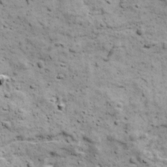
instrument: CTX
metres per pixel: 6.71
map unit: Ave
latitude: 17.6505
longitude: -134.1389
